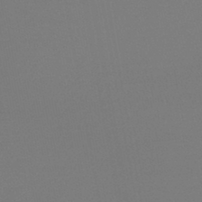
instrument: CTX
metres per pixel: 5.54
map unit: lHb
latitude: -44.9920
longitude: 68.2361
